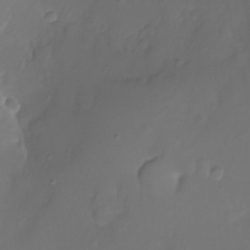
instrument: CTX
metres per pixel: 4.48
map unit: Nhu
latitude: -10.6330
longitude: -35.8583
